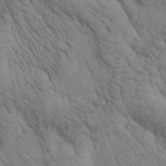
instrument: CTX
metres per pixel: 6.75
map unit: Htu
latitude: -0.6330
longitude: 174.0849
